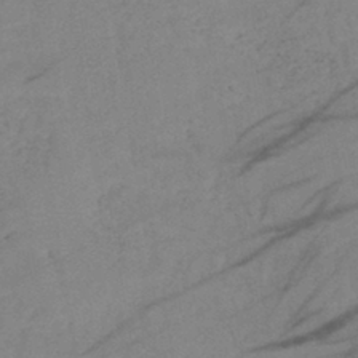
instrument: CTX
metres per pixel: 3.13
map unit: eHb
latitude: -40.1606
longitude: 77.7667
